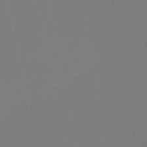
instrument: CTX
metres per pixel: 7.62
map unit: lHb
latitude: -48.0094
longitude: 75.0487
